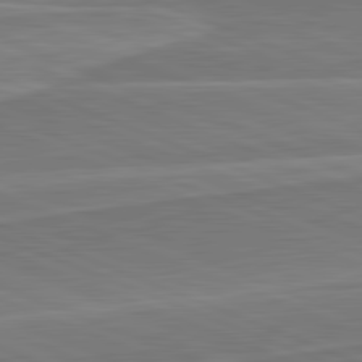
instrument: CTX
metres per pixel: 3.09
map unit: lApd
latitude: 82.1199
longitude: 141.2943
